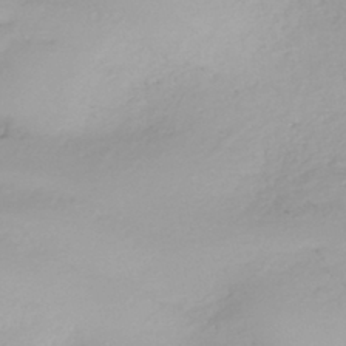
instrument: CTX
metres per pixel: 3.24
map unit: HNhu
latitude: -43.5966
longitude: 104.1794
